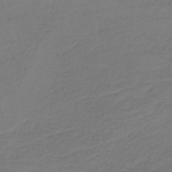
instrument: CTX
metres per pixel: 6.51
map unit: lHb
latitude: -43.3509
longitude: 69.3320
